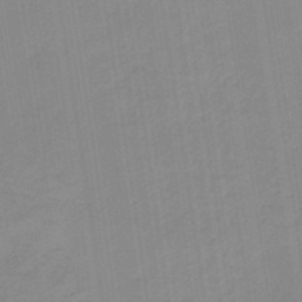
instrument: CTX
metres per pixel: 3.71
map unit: HNb
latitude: -44.9920
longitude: -42.6113
